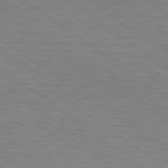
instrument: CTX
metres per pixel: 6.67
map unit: lApd
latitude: 79.2726
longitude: -90.3467
